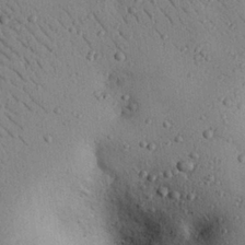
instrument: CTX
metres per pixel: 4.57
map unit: eHh
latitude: 25.6316
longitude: -76.6301
